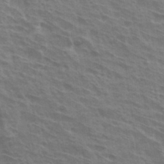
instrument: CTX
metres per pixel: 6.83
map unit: Hto
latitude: 33.6505
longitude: -40.6679
